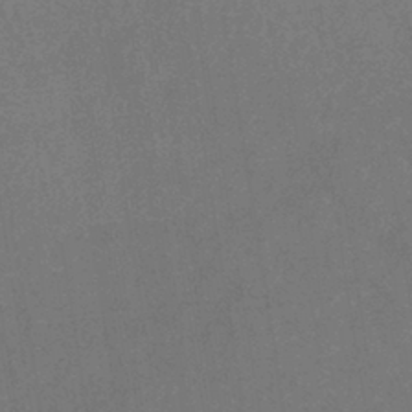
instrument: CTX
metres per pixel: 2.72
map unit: lHb
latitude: -40.4440
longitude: 74.8786
